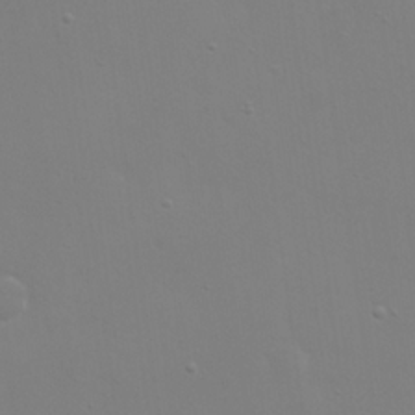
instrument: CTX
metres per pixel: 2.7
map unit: eHh
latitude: 23.8394
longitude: -65.6694
